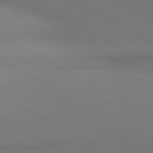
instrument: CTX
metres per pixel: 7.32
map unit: lApd
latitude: 81.0269
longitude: 146.0472
